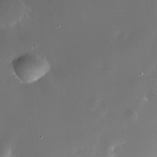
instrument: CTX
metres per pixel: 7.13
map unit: Nhe
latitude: -32.5574
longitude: -118.1389
